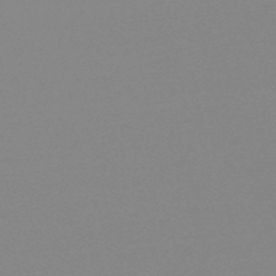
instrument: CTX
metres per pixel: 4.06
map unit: lHb
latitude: -48.0661
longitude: 64.7463
